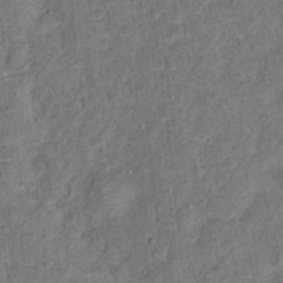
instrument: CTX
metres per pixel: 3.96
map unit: Hto
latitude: 14.2712
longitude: -38.4790
